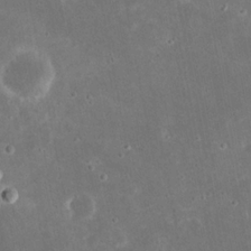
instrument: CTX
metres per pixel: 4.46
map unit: eHh
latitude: 21.3860
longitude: -68.1578
